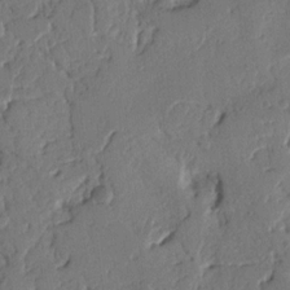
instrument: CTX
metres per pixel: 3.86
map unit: Nhu
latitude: 15.0081
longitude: -78.7247
